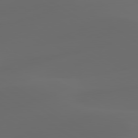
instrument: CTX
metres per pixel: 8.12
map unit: lApd
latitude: 80.1578
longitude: -90.9514
